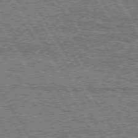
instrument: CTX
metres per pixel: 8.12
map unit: Hpe
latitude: 75.3671
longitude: -154.5546
